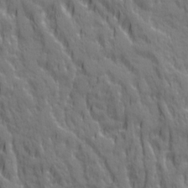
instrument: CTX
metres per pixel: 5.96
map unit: Ave
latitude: 20.2712
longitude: -134.3845
